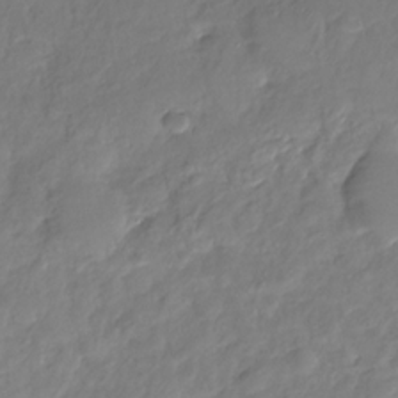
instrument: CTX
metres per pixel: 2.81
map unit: Nhu
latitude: -28.7652
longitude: -61.9528
